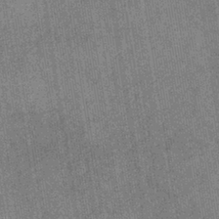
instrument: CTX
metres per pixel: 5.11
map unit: eHb
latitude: -38.5196
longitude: 80.8597
